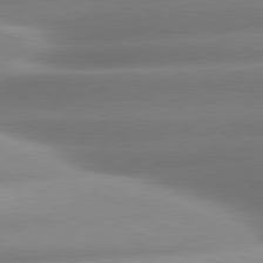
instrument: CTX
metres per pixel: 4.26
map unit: lApd
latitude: 80.5546
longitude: -158.2712
